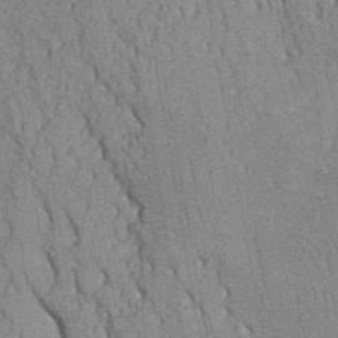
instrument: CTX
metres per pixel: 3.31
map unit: Ht
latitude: -3.0297
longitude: -15.3293
